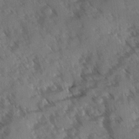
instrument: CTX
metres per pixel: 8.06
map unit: Ave
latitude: -1.1054
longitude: -111.5182
